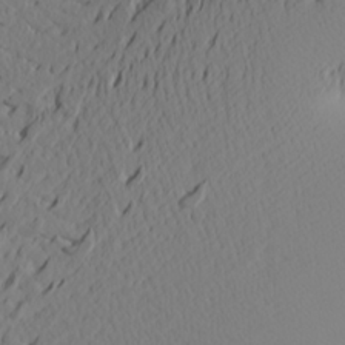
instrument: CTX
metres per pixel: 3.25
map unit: Aa
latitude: 21.4805
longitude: -145.8016
